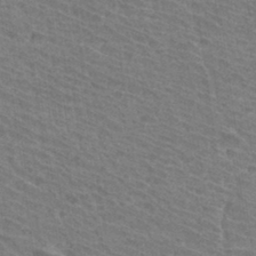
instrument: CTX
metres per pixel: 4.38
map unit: Hto
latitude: 31.8584
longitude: -41.6127
